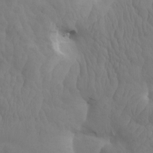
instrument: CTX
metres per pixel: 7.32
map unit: eHh
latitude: -0.6708
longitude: 14.9353
